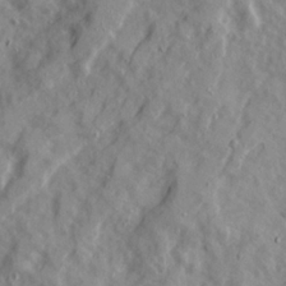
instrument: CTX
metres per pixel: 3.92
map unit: Ave
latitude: 22.5168
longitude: -131.9717
